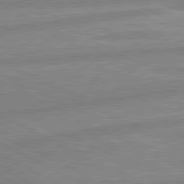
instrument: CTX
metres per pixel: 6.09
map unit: lApd
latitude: 80.6679
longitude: -169.7261
